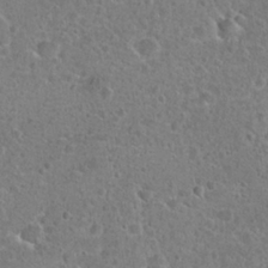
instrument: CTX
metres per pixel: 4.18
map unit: Hto
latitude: 22.1011
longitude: -47.7450
